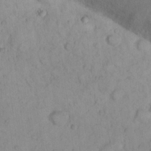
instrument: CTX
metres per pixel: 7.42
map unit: eHh
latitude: 21.3104
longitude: -62.0444
